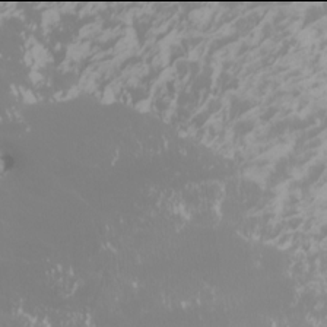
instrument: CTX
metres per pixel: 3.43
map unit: Htu
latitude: -6.0094
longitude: -72.1200
